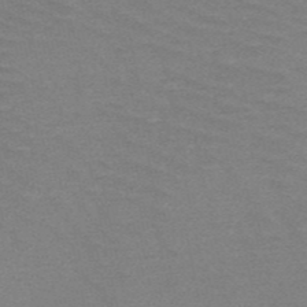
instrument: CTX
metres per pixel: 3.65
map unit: HNb
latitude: -52.6896
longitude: -43.3293
